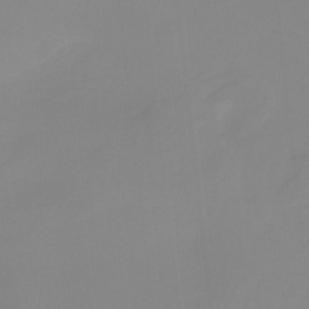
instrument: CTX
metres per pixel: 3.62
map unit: HNb
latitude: -34.3117
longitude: 57.9367
